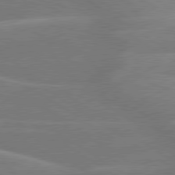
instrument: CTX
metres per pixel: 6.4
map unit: lApd
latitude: 79.6694
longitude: -122.6113
